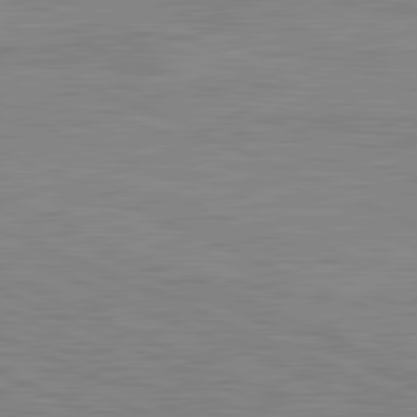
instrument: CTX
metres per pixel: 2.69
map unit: lApd
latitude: 81.7639
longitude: -170.0444
